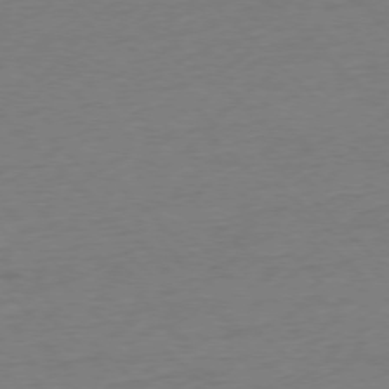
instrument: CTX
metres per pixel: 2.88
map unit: Ap
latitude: -77.3699
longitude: -92.1577
